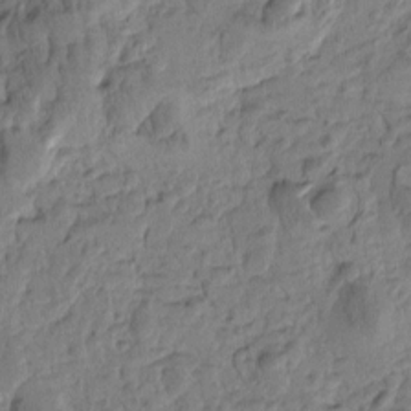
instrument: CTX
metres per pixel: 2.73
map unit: Htu
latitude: -0.8408
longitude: -176.9513
